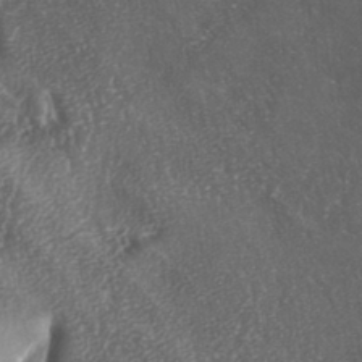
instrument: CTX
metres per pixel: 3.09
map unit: lAa
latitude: -5.3698
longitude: -126.8191
